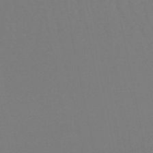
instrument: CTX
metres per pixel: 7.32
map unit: lHb
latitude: -50.1039
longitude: 71.6533
